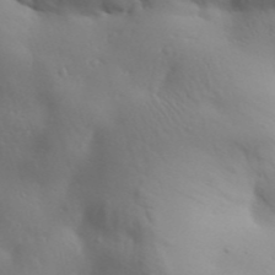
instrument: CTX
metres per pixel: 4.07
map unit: Aa
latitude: 32.2900
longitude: -143.3860
